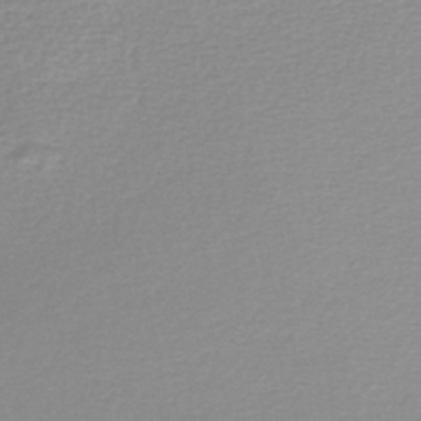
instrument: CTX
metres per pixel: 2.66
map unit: lHb
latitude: -44.3495
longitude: 62.1228
